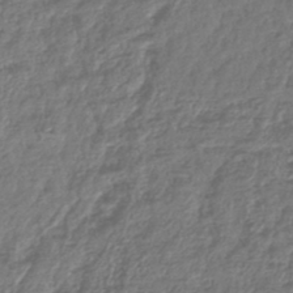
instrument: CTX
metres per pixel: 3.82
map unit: lHb
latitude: -43.5210
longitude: 76.1228
